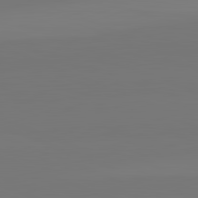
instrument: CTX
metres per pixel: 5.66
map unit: lApd
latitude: 82.6112
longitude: 155.9367
